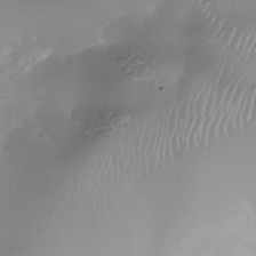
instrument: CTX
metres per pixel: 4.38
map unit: Nhe
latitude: -37.4832
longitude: -118.7246
